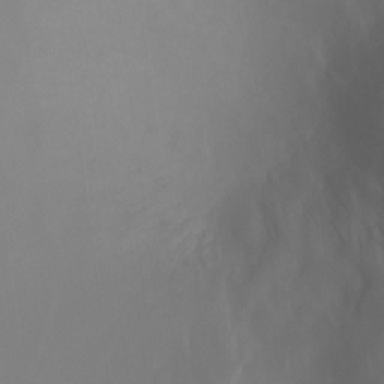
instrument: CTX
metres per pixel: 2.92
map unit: Nhu
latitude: -12.9920
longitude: -72.2523
